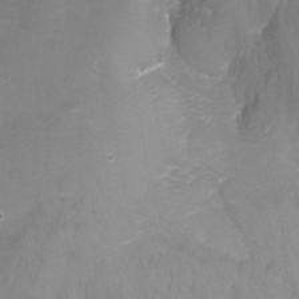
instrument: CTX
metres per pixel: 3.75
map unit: Nhu
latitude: -15.5022
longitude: -56.1010
